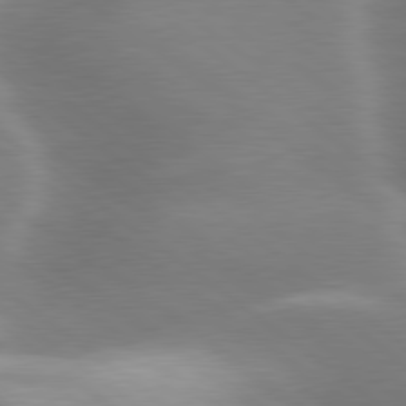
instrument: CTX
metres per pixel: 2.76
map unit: lApd
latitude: 79.8395
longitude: -118.3467
